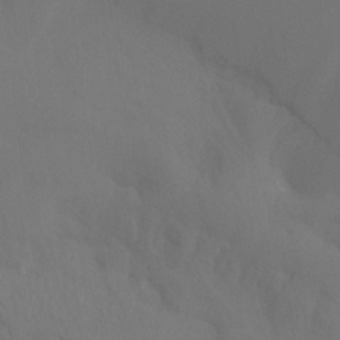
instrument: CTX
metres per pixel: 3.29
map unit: Htu
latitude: -13.7289
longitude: -44.7435
